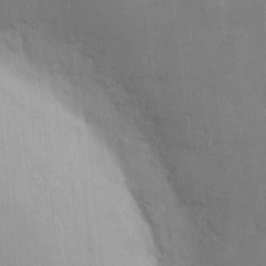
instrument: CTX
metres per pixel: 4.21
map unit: eHh
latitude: 8.8380
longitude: -72.7436
